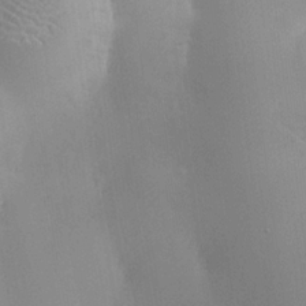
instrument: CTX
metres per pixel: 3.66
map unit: HNhu
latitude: 7.2726
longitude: -0.5923
